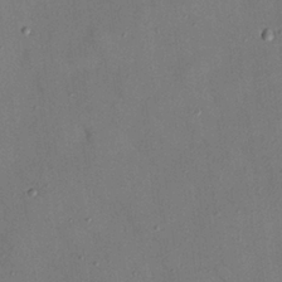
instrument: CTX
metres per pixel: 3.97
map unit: Nhu
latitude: 25.5182
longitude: -73.2915
